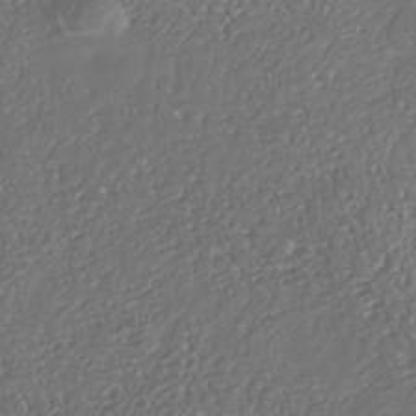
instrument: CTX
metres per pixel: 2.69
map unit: Nhe
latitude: -38.0283
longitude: -87.3481
